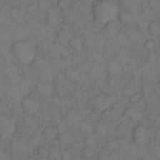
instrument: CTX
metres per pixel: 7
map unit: eHh
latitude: 12.1011
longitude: -63.0837
